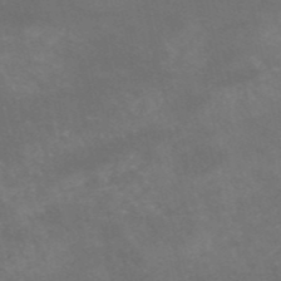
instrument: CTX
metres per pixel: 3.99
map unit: HNb
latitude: -52.7652
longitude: -41.7071
